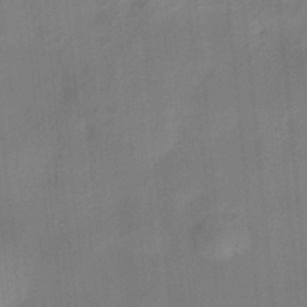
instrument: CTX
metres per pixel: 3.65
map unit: HNhu
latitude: 13.6316
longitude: 10.6330
